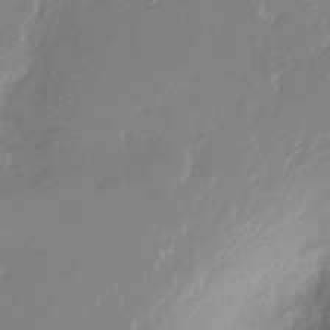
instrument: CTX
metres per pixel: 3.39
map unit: Nhu
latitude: -29.1053
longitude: -79.8017
